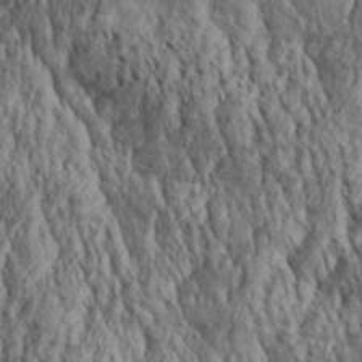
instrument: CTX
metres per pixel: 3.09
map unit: Aa
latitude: 30.2523
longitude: -137.9150
